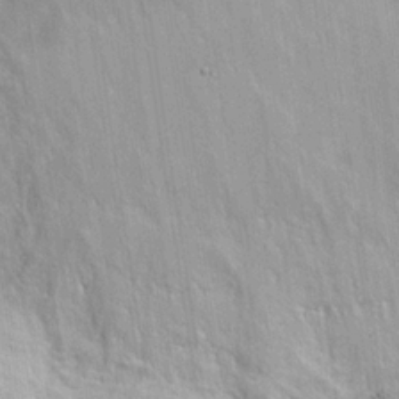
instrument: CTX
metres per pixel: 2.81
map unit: Hto
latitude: 18.5356
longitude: -43.7072
